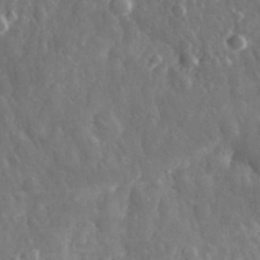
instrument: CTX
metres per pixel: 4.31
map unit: eHh
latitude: 32.1200
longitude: -69.7450
